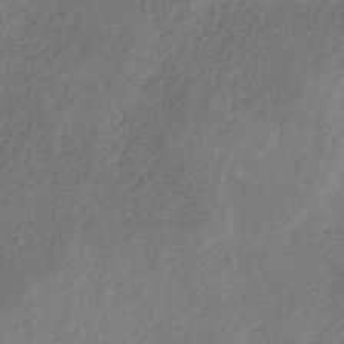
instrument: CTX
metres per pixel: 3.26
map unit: HNb
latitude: -33.2943
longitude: 56.0472
